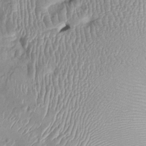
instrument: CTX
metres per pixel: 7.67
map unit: Ht
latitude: -0.2551
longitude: -13.8584
